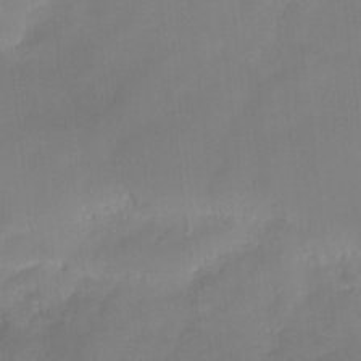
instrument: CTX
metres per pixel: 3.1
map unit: HNhu
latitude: -23.5777
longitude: 50.0850
